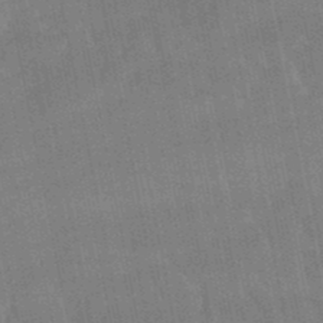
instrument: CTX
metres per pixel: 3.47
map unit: lHb
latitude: -48.6519
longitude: 74.7464
